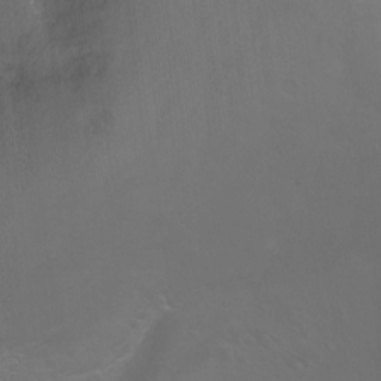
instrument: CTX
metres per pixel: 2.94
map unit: Nhu
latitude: -7.7666
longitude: -45.8772
